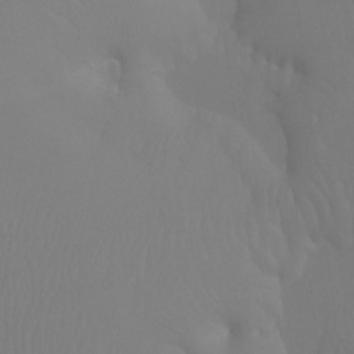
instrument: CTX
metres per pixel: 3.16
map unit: Ht
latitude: -7.0864
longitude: -32.1956
